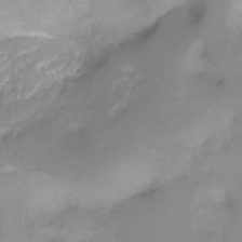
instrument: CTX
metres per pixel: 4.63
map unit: Ht
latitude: -10.2928
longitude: -39.2537
